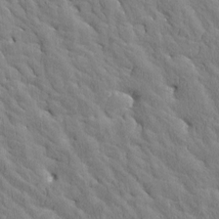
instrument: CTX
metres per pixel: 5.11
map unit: Htu
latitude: -3.3698
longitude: 174.3684
